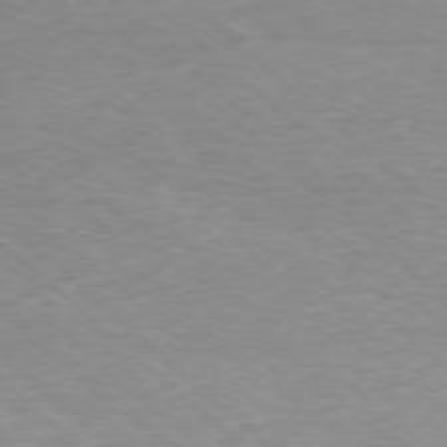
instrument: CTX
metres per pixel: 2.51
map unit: Ap
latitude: -77.5966
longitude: -93.4615
